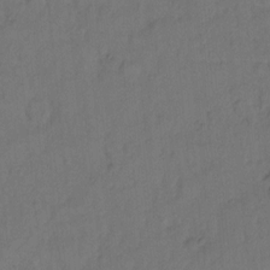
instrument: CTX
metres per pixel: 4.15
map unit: Hto
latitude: 7.4615
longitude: -61.4804
